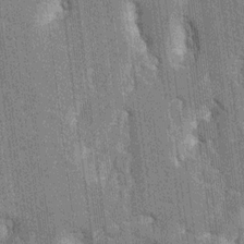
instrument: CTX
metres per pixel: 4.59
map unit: HNhu
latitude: 7.5749
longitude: -6.1767
